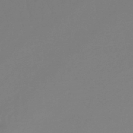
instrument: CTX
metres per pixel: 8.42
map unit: lHb
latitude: -49.3510
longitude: 78.7274
